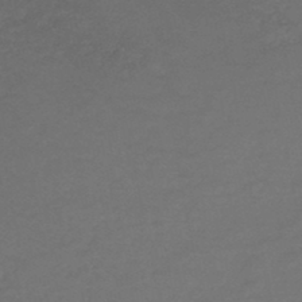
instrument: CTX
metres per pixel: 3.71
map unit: HNb
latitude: -46.9730
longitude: -35.2159
